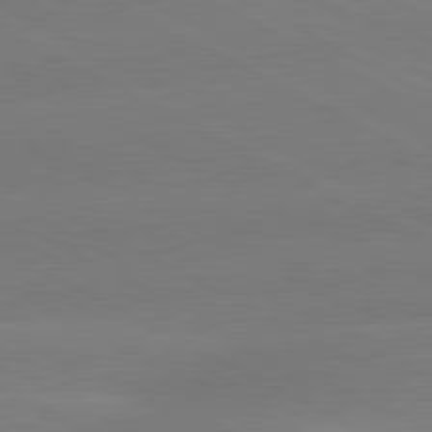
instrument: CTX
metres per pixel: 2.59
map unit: lApd
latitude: 81.0080
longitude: -153.5371
